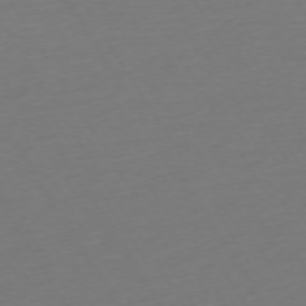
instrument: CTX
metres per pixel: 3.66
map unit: Ap
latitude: -74.6897
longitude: -68.4601
